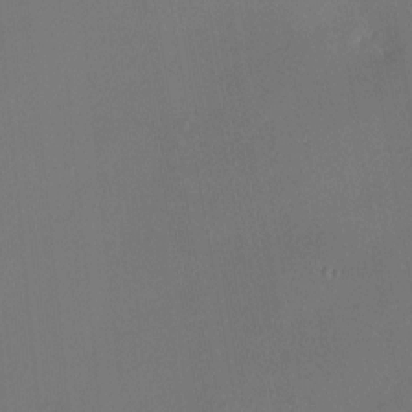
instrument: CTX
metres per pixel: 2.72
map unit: HNhu
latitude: 5.7450
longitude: 14.1417
